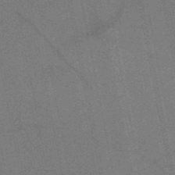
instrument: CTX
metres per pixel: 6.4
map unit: HNb
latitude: -53.3320
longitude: -46.8002
